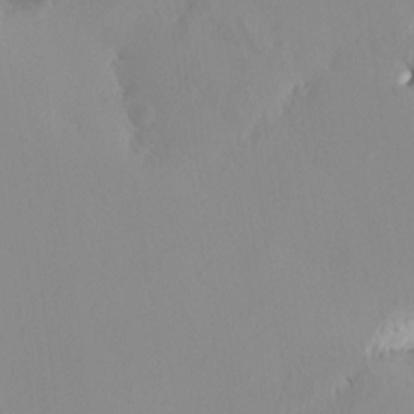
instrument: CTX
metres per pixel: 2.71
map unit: HNhu
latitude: 6.5546
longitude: -3.9528
